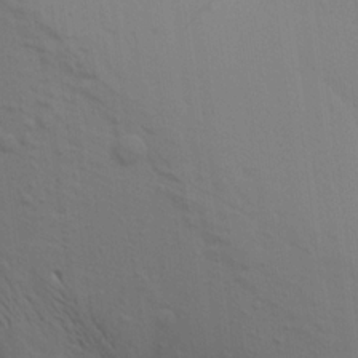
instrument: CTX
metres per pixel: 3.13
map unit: Aa
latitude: 16.4223
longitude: -147.4805
